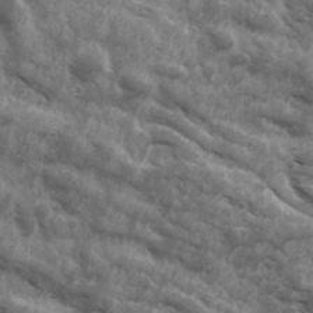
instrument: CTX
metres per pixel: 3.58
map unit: Ave
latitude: 17.6316
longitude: -131.8017
